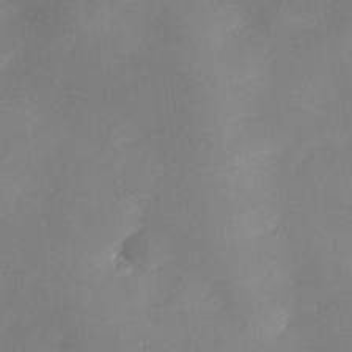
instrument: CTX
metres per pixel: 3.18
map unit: Ave
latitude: -0.0094
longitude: -114.1955
